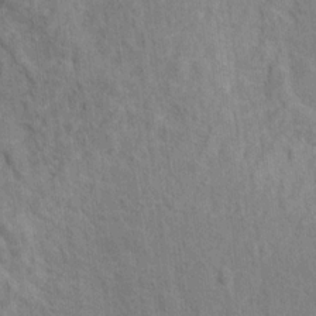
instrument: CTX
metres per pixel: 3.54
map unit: Hto
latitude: 13.6505
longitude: -38.1389
